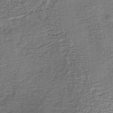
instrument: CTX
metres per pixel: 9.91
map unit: lHb
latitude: -36.1794
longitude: 60.4440
